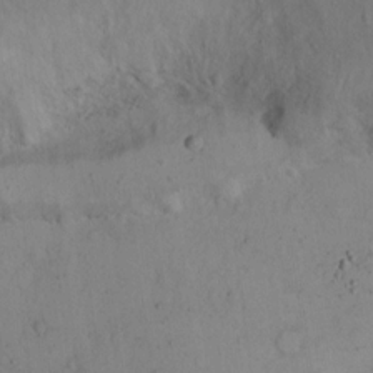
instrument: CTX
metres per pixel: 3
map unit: Hto
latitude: 12.5735
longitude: -56.4412
